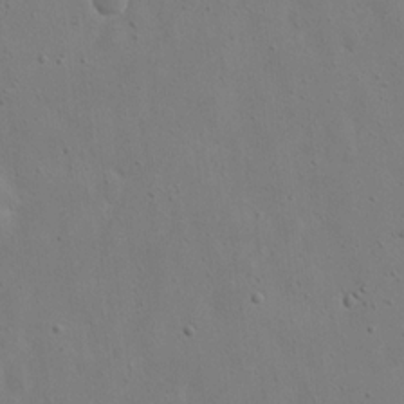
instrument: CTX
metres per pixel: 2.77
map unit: eHh
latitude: 18.2522
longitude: -71.5560
